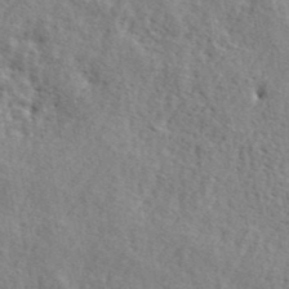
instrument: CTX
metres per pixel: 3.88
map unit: lHvf
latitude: 41.6504
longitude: -87.4993
